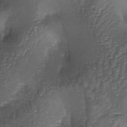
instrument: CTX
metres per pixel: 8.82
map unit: lAa
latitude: -4.6896
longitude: -128.1956
